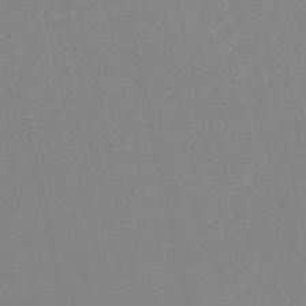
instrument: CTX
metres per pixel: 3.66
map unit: HNb
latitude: -52.7085
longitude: -48.0822
